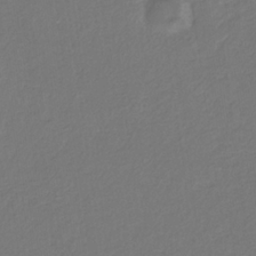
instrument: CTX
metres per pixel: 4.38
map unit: eHb
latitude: -30.3117
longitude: 68.2739
